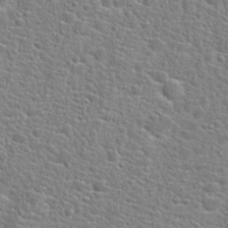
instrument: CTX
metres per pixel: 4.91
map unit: Hto
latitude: 24.9324
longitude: -49.2159
